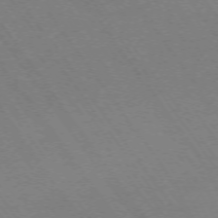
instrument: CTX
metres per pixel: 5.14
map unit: Ap
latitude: -74.0094
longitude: -70.1389
